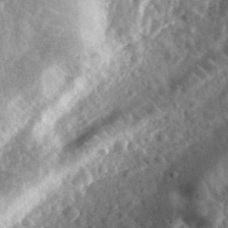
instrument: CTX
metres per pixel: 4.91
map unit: eHh
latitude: 34.9891
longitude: -79.1026
